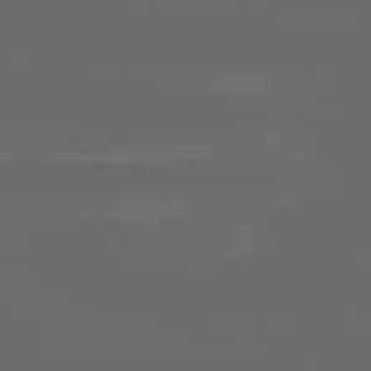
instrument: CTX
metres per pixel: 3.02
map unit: lApd
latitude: 80.1578
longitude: -117.6883
